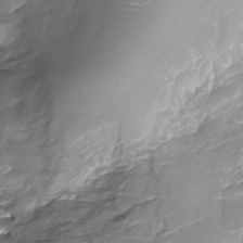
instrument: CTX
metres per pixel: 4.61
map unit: Nhe
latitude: -32.8030
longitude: -92.9702
